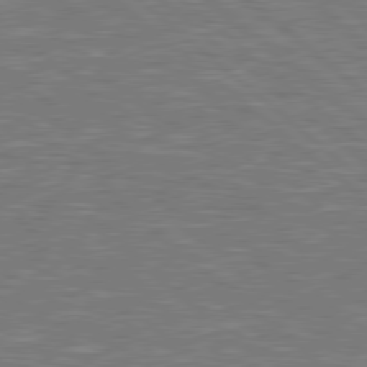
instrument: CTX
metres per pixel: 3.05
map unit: Hpe
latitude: 78.7435
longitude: -152.4601
